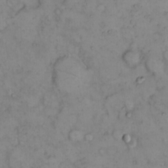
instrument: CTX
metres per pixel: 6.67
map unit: eHh
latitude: 9.9906
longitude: -61.9906
